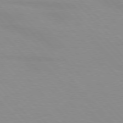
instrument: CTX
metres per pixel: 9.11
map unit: lApd
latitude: 76.5356
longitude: -84.7813
